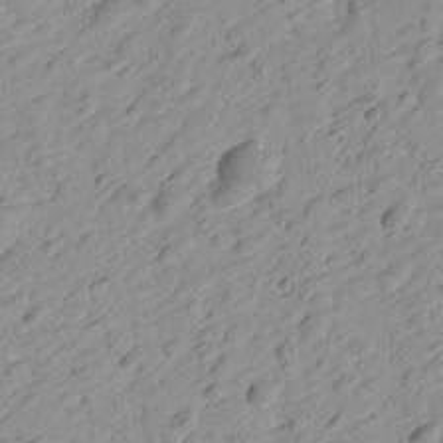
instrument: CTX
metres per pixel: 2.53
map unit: Htu
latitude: -0.3873
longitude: -175.2726
